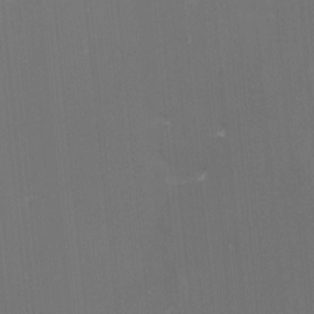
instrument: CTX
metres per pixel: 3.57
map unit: lHvf
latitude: -13.7667
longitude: -100.9325
